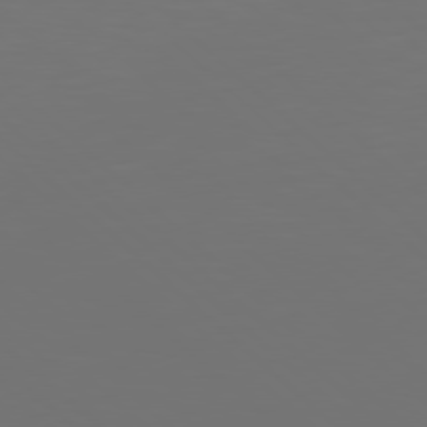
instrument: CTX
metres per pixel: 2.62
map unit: Hpe
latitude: 77.8583
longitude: -168.6680
